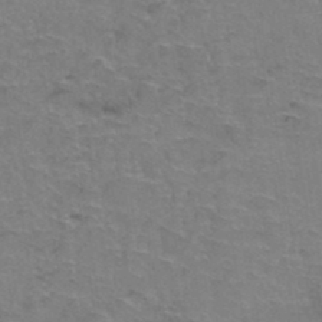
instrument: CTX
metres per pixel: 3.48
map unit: Hto
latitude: 37.2915
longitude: -41.7827
